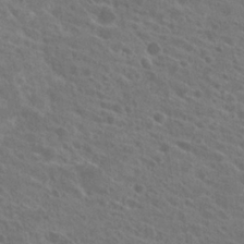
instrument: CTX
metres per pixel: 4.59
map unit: Hto
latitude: 23.6127
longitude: -39.1214
